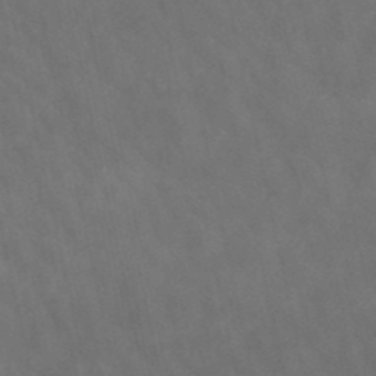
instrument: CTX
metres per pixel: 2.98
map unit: lHb
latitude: -47.4265
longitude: 70.3117
